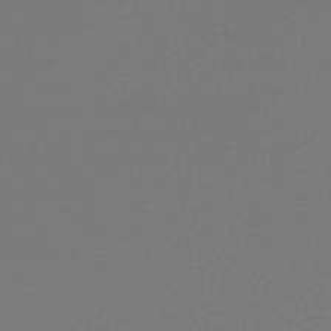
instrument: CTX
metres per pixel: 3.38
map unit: lHb
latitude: -47.1242
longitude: 65.4266
